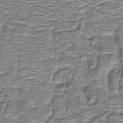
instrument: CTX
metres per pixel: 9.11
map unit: lHb
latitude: -40.9353
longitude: 56.4062
